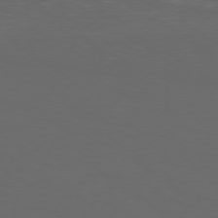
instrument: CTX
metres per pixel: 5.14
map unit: Ap
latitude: -78.9352
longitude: -93.1970
